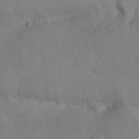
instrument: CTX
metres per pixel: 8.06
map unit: Nhu
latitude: 25.9528
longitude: -71.6883
